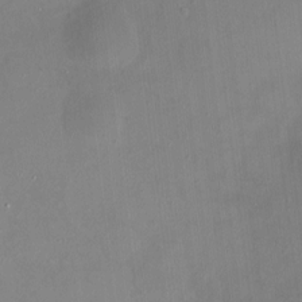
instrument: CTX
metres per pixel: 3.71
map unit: HNhu
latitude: 7.0647
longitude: 9.5021
